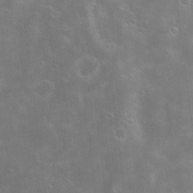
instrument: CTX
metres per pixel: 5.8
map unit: Hve
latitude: -11.1242
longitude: 175.1809
